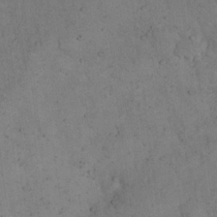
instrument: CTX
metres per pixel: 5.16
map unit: eHh
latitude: 19.4804
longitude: -61.7260
